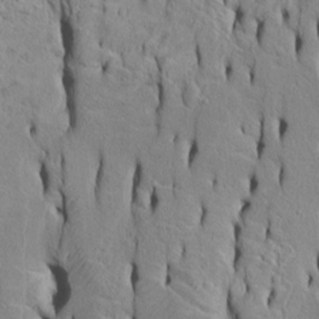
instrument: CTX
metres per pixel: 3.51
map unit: Htu
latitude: -5.2187
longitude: 152.4251
